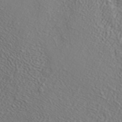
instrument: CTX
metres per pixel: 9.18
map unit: ANa
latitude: 38.3089
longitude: 23.0109
